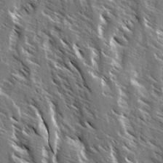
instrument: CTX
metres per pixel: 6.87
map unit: Ave
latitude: 14.8002
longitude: -133.5938
